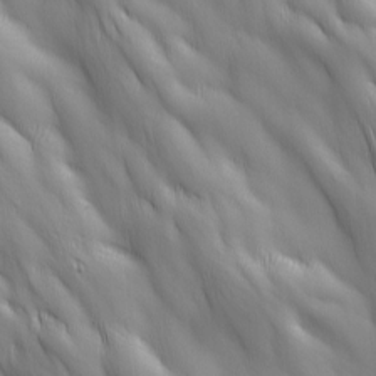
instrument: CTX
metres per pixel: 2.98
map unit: Ave
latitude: 13.0081
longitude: -105.4238
